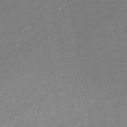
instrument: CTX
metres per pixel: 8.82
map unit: HNb
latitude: -48.2740
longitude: -44.1766
